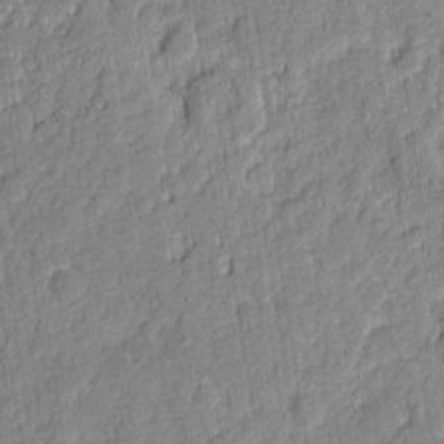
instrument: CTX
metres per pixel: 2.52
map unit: eHh
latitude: 6.6301
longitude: -75.7450
